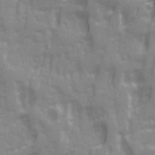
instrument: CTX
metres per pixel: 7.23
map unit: Ave
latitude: 20.6113
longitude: -132.7435
